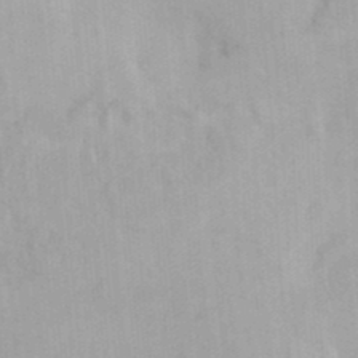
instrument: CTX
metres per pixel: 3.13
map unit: HNhu
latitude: 7.1025
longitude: -2.0822
